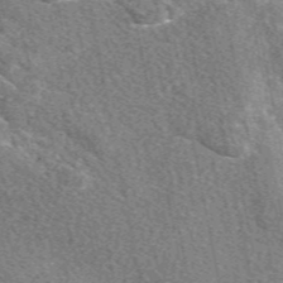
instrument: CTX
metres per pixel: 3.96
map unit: eAb
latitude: 48.3845
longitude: 119.7100
